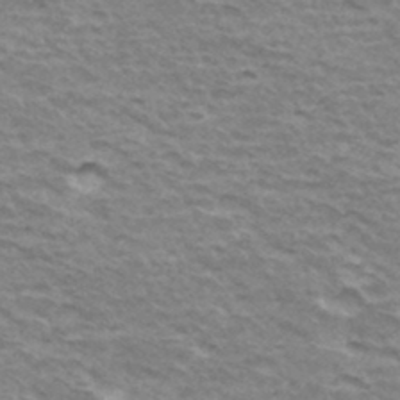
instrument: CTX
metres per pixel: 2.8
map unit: Hto
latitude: 35.4048
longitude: -42.9325
